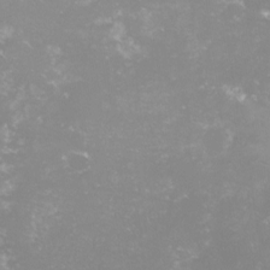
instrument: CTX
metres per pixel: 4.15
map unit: lHvf
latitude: -16.3118
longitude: -100.4223
